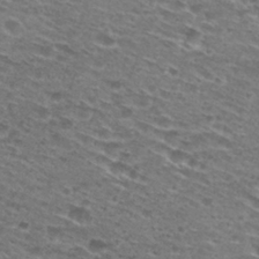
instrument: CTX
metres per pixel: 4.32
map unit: Hto
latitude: 28.6112
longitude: -47.8017
